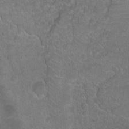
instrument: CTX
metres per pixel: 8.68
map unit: Ht
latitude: 1.4804
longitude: -32.6302
